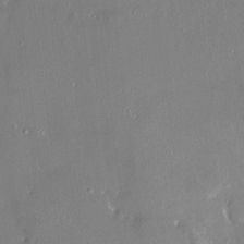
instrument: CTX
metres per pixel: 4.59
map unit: HNhu
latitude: 7.6694
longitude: 4.8975
